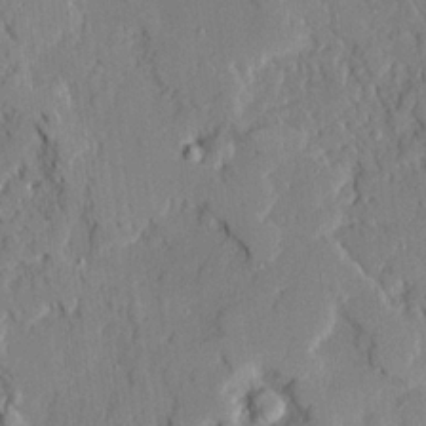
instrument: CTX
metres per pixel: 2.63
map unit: Ave
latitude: 21.7828
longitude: -129.4615
